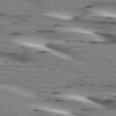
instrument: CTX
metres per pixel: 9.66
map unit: lApd
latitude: 73.3104
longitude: -53.6694
